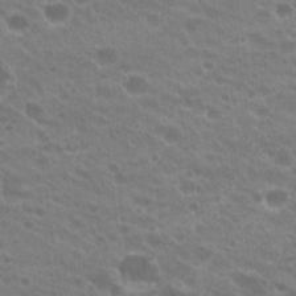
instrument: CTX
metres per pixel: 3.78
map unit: Hto
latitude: 23.2915
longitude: -36.1956
